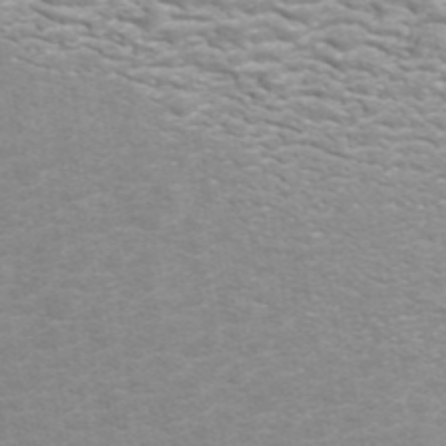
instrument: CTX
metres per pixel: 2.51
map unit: ANa
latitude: 44.0255
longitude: 21.8044
